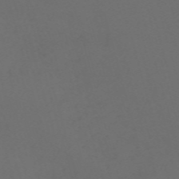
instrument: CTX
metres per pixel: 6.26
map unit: Nve
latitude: -59.9745
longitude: 60.5196
